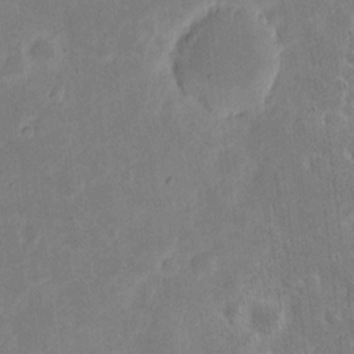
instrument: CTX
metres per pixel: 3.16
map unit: eHh
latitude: 6.8947
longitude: -70.2522
